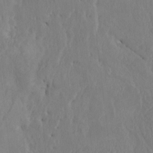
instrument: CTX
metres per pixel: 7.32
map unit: Htu
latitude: -6.8975
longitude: -66.8758
